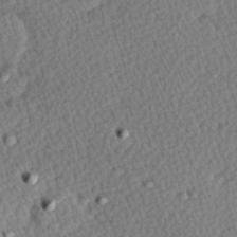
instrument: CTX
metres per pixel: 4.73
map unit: Hve
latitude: 26.8758
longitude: -93.8205
